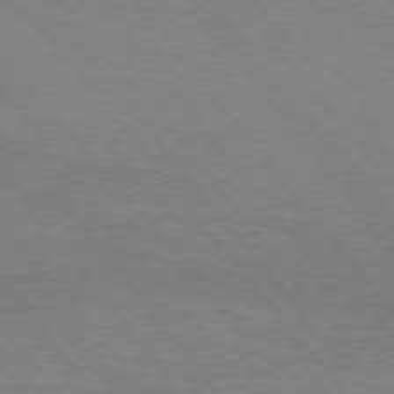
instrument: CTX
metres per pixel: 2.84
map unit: Hpe
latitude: 75.1592
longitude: -151.5371
